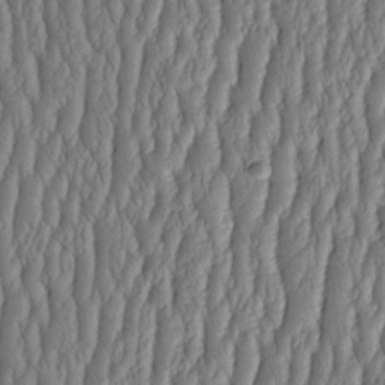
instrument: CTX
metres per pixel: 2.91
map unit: HNhu
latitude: -2.9163
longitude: 13.5399
